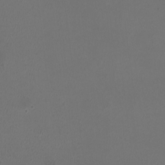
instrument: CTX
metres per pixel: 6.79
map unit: HNhu
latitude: -3.0297
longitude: -2.7057
